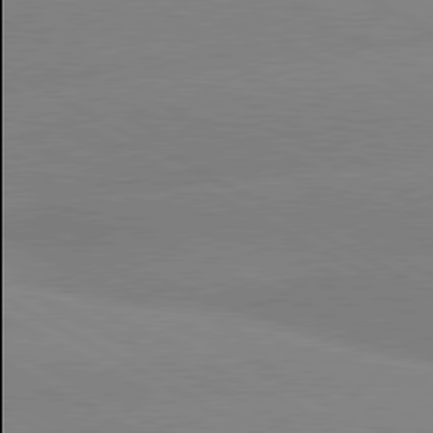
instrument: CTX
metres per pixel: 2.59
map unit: lApd
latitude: 80.2900
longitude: -153.9906
